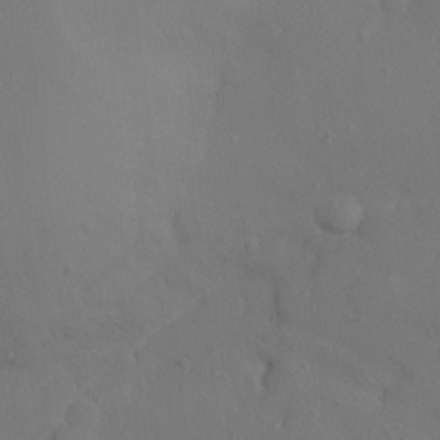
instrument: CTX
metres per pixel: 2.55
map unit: Ht
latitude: -9.0864
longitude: -31.9151
